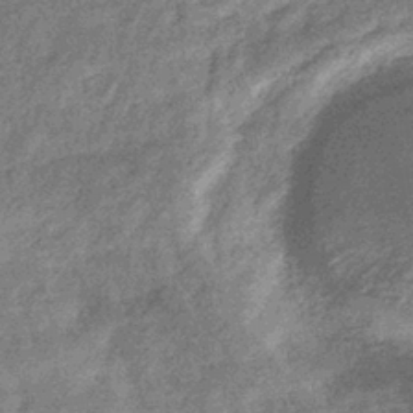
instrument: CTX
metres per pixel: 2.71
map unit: eHb
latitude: -37.5210
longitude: 80.1417
